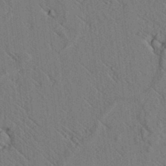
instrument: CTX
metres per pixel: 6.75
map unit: lAvf
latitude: 7.6505
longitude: 160.0472
